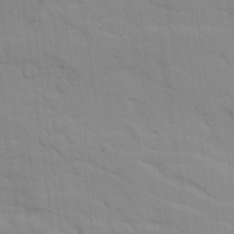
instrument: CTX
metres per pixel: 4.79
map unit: Ave
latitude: 16.8380
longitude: -128.9325
